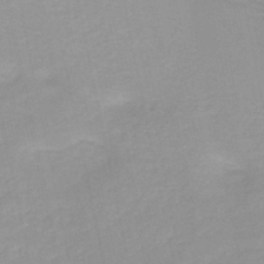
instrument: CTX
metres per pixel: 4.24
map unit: HNb
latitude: -48.0850
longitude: -43.6316
